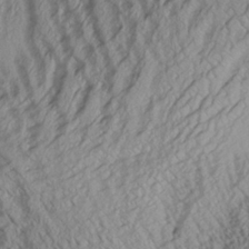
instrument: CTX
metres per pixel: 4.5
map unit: Aa
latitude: 26.9514
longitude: -133.8394
